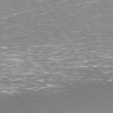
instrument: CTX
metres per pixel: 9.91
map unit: Hpe
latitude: 73.1970
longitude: -141.4993
